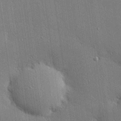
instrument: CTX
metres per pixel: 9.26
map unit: eHh
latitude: 23.5560
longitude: -89.4049
